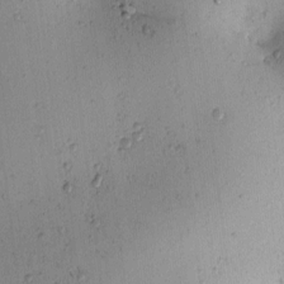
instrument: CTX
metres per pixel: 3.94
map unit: eHh
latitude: -0.8219
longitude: 19.3321
